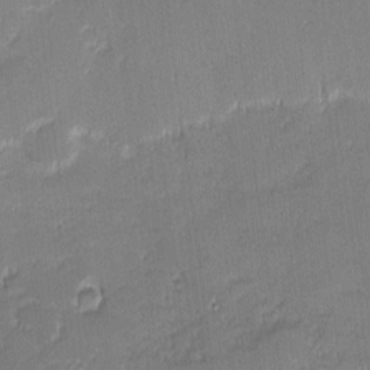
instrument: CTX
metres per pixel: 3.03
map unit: eHh
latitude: -0.9542
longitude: -83.1970
